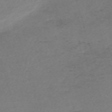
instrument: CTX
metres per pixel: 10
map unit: eHh
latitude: -61.7667
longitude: 51.4643
